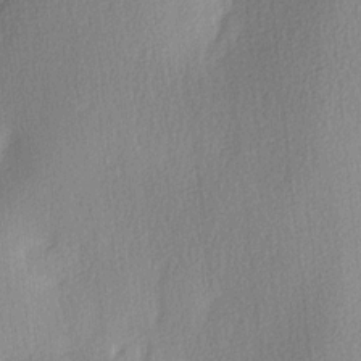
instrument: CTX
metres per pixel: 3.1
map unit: Ave
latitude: 3.1025
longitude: -111.5371
